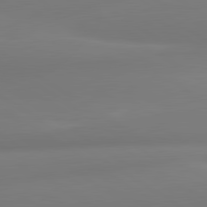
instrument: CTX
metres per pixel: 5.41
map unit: lApd
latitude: 80.9136
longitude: -165.2159
